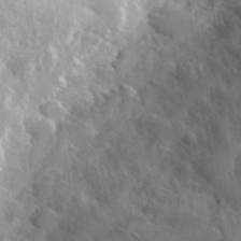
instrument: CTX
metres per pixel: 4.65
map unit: lHvf
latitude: 36.5168
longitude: -92.3278
